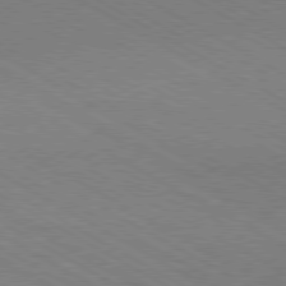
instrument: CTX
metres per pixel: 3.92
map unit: Hpe
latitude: -80.6897
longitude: 16.4251
